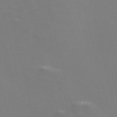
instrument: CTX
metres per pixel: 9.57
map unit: Nve
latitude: -56.9541
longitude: 52.1039
